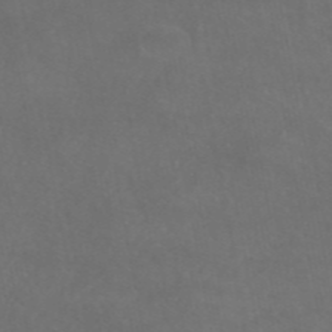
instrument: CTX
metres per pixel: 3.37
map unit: eAb
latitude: 46.2145
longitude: 117.1620
